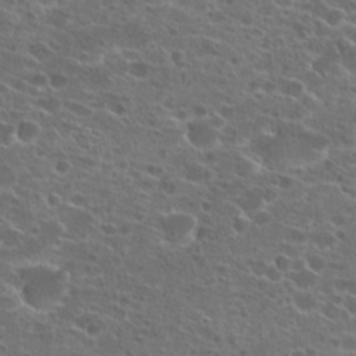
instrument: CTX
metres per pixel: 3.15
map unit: Hto
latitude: 22.2145
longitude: -40.9513
